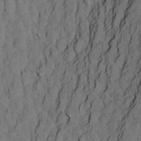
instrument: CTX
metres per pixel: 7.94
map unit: Aa
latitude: 20.6869
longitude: -141.2725
